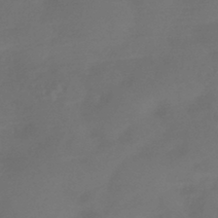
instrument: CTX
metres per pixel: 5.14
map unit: HNhu
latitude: -43.8611
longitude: 91.3132
